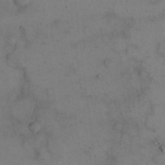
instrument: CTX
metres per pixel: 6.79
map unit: eHh
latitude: 15.6883
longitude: -67.5749
